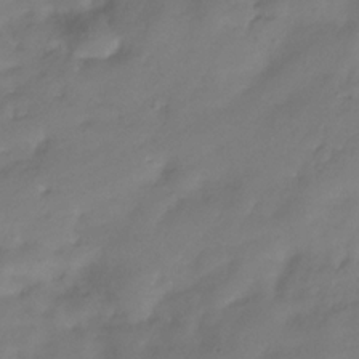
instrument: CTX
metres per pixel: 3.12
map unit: Hve
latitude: -32.8975
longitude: 91.1243
